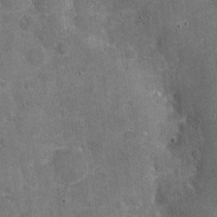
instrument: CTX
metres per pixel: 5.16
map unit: Nhu
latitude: -17.5777
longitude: -56.2711
